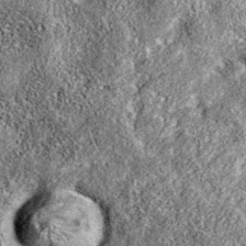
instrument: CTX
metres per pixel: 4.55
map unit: eAb
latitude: 36.2522
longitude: 106.7085
